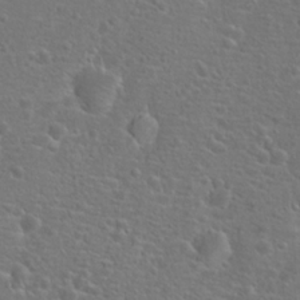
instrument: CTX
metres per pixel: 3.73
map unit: Hto
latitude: 18.1955
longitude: -42.2334
